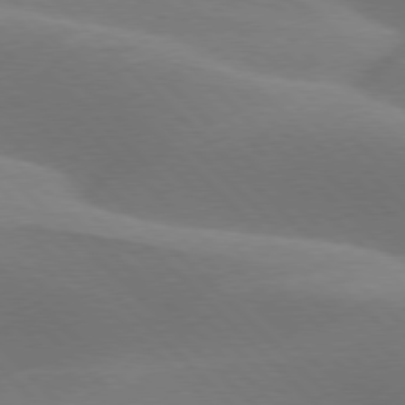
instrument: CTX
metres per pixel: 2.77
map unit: lApd
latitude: 77.2537
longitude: -51.3481
